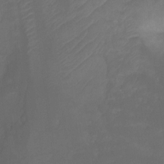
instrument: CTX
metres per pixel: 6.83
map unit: Ht
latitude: -8.5574
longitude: -39.0836
